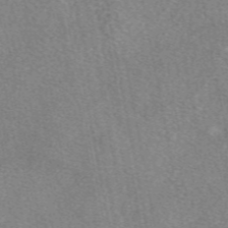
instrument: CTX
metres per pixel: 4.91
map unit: eAb
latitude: 48.1011
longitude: 117.2753
